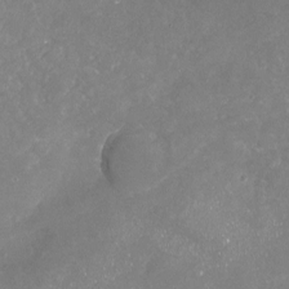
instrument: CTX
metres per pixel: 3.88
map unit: Nhu
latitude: -18.2739
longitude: -57.7638
